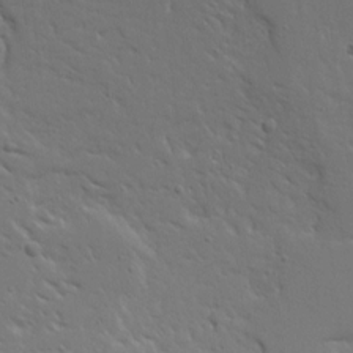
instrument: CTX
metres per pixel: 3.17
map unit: Ave
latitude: 14.9892
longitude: -139.4804
